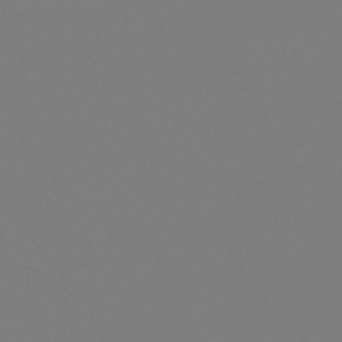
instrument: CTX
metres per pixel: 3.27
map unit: eHb
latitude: -49.8234
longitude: 77.8233
